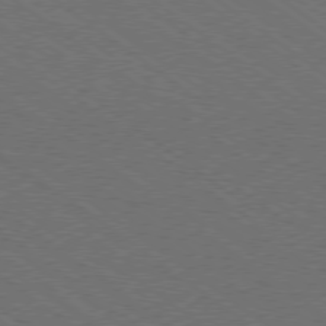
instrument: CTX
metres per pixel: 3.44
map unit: Ap
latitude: -79.6344
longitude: -64.4223
